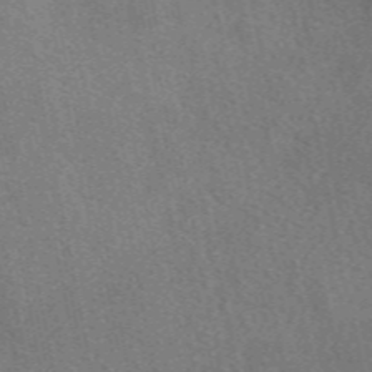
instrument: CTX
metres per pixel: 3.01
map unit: eAb
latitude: 50.2522
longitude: 116.6707
